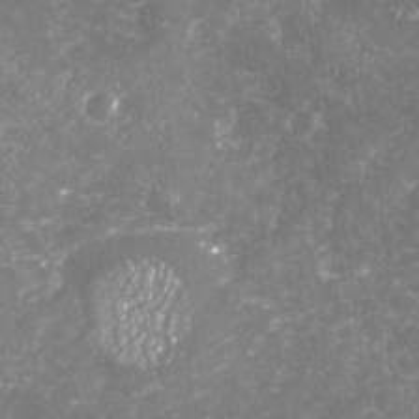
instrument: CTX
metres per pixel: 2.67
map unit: Nhu
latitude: -19.2943
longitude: -57.5938
